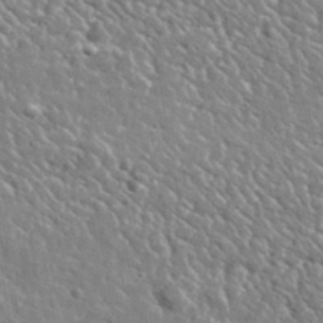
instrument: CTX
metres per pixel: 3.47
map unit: lHvf
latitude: 36.5546
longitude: -88.3279
